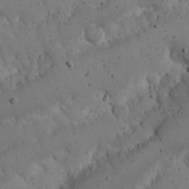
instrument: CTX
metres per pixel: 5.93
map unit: Nhu
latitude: 21.7072
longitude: -72.0255
